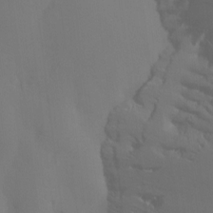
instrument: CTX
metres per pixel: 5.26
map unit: Ht
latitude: -13.5210
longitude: -50.1388
